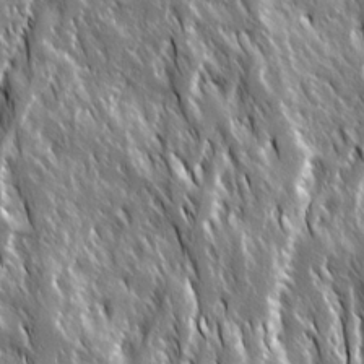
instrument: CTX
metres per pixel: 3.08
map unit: Ave
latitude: 15.1781
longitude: -133.6883
